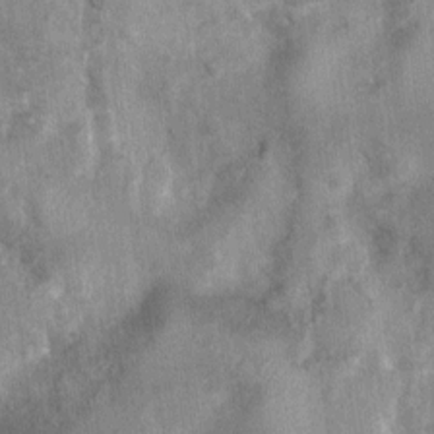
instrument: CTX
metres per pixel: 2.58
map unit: Nhu
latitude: 6.6679
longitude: -20.4412
